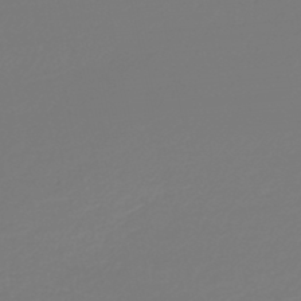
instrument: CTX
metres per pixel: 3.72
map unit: lHb
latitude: -45.9556
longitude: 59.6532
